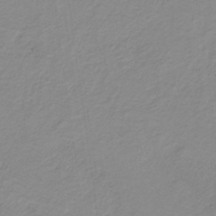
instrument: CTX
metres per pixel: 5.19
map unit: lHb
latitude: -31.9367
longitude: 65.0676
